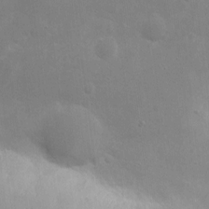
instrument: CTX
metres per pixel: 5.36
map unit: eHh
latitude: 8.7435
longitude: -72.6302
